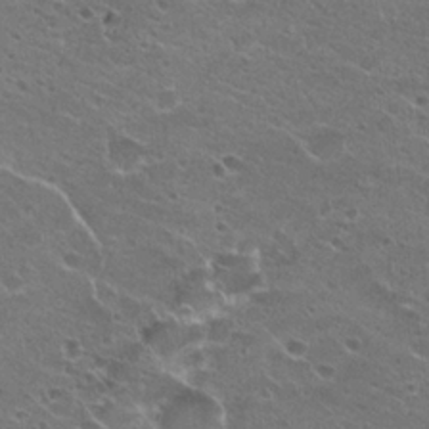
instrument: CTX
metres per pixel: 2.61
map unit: Hto
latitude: 23.3482
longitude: -41.6693
